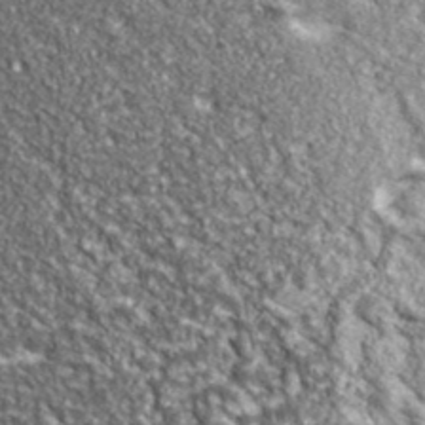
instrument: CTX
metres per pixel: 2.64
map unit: eHh
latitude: 42.8947
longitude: -90.6490
